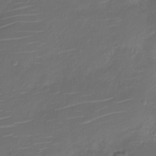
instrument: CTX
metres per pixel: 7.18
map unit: Nve
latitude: -20.2361
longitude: 105.2376
